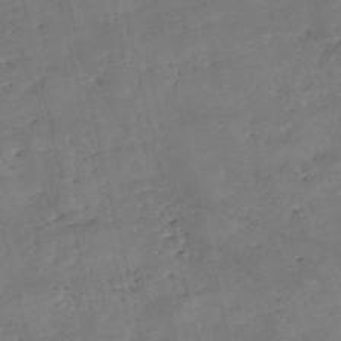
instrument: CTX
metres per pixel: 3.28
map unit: eHh
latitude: -54.9542
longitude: -91.2348
